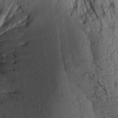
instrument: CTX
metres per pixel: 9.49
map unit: Aa
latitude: 14.0633
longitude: -144.2522
